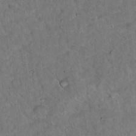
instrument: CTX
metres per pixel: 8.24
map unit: Ht
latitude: 15.4805
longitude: -37.8206
